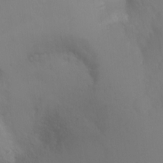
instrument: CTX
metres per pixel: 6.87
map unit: Ht
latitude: -4.9730
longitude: -28.9325
